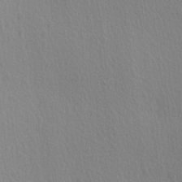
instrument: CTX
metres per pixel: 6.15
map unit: Ave
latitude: 3.1403
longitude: -112.1200
